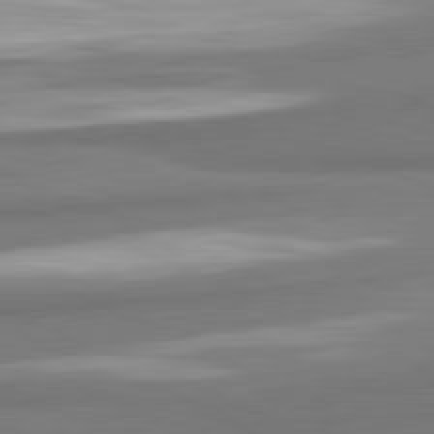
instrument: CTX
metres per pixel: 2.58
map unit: lApd
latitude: 81.8961
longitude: 174.3684
